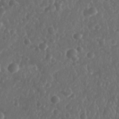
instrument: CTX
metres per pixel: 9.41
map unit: Nhu
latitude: 26.1956
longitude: -63.7639
